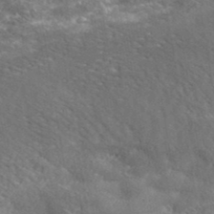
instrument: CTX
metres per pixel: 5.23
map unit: lHvf
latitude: 40.4789
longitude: -87.2159
